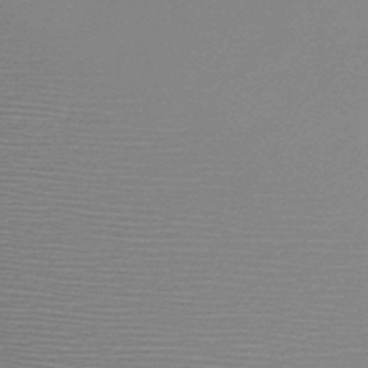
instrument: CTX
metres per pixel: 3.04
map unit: HNb
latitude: -48.0283
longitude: -41.8961
